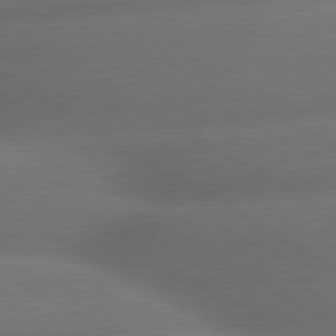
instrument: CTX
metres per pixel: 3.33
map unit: lApd
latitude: 79.9528
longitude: -155.3104
